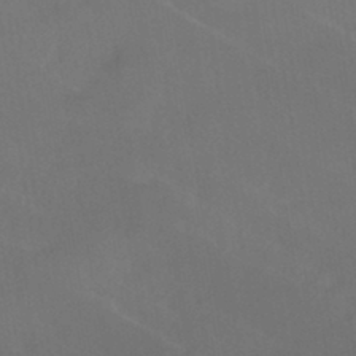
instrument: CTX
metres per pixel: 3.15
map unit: HNhu
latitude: -43.0108
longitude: 94.4062
